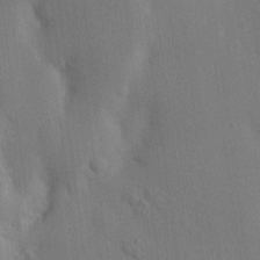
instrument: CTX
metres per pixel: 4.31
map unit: Nhu
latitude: 16.4412
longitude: -78.1767
